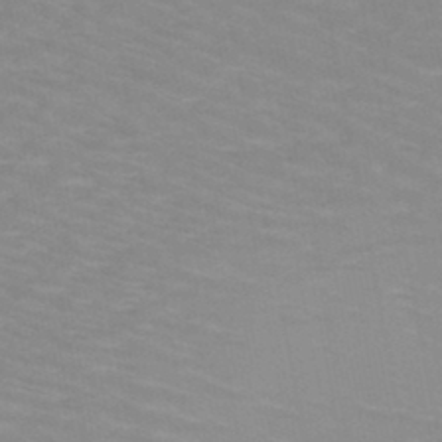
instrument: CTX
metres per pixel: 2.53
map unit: HNb
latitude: -48.1039
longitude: -47.1026
